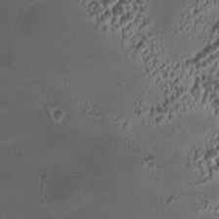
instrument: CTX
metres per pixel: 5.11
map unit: HNhu
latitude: 6.2145
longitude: 10.1039
